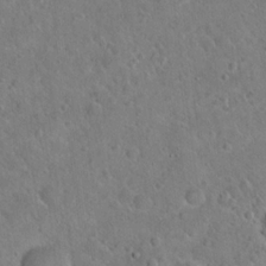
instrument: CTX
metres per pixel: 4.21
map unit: Hto
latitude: 19.0269
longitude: -49.8772
